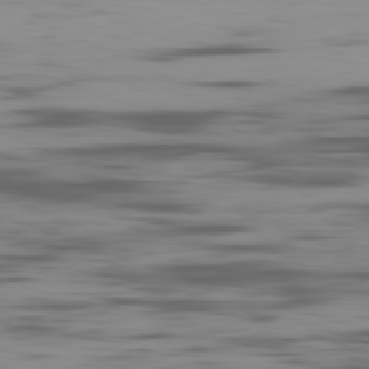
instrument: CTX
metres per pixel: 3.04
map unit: Ap
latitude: -81.9178
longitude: -69.3482
